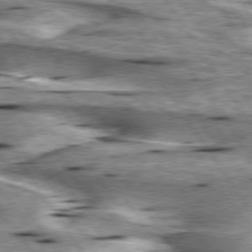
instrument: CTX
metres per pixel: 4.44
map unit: lApd
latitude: 76.1011
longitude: -59.9717
